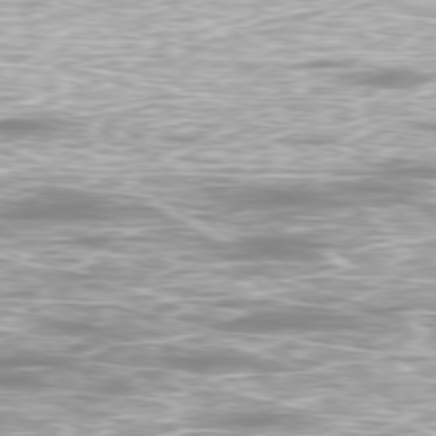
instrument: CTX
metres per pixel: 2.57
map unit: Ap
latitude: -79.8611
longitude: -61.1403
